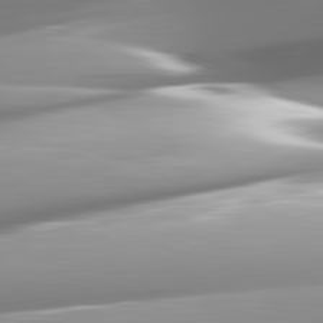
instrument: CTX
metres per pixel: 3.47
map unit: lApd
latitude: 82.3467
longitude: -147.1026
